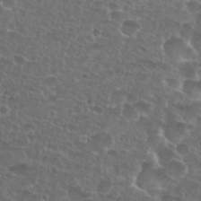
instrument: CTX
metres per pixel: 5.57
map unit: Nhu
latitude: 27.5371
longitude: -51.5938
